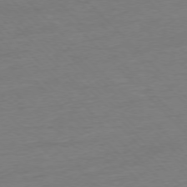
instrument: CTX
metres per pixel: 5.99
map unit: Ap
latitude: -76.8030
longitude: -92.1955
